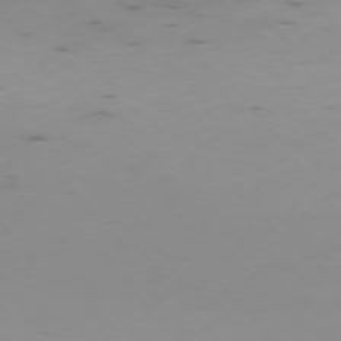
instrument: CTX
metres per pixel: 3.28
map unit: Ap
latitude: -75.7856
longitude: -67.4426
